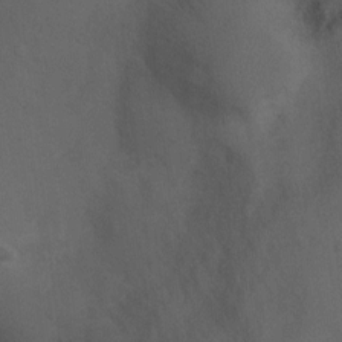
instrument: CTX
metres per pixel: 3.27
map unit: Ht
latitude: 4.3278
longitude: -28.6490
